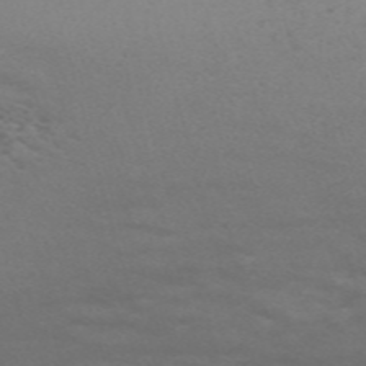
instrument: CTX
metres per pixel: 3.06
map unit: Nve
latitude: -58.5384
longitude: 55.9745
